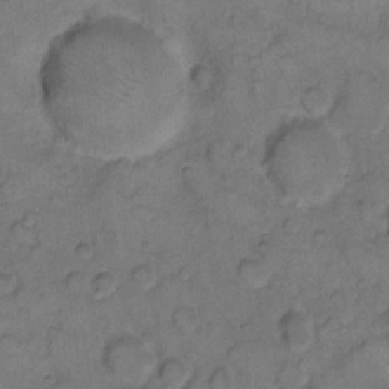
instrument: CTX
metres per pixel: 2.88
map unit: eHh
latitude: 11.0648
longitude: -63.5182
